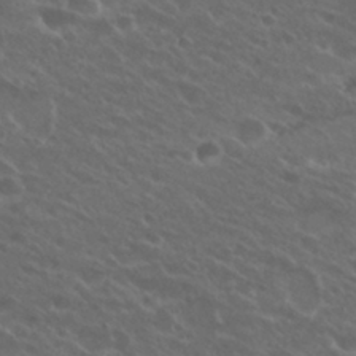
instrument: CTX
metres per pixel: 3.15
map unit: Hto
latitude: 25.2348
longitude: -39.9339
